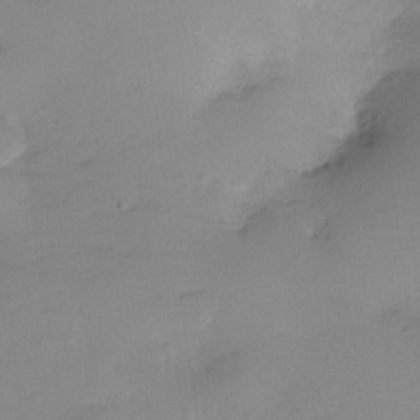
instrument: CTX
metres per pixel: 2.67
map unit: HNhu
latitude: -20.5195
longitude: 85.5021
